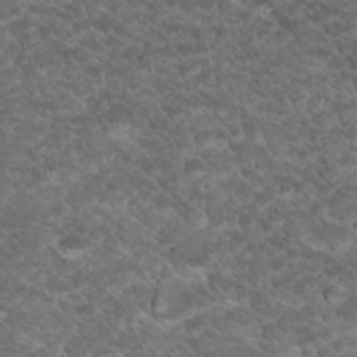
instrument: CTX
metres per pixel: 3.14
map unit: Hto
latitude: 18.9891
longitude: -36.1578
